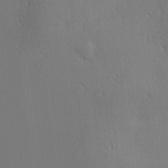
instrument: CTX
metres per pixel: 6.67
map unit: Hve
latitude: 18.6679
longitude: 150.0472
